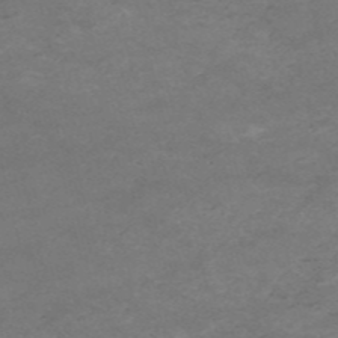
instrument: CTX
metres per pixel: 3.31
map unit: HNb
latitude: -54.8030
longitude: -44.6112
